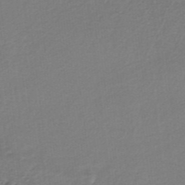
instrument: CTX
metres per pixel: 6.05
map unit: HNb
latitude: -34.7085
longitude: 60.3684
